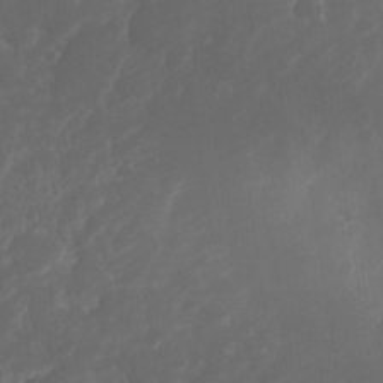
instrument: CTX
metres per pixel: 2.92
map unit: Nhe
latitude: -34.2362
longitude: -145.2915
